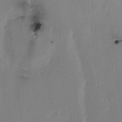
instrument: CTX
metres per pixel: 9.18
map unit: HNhu
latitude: 6.1389
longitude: 0.2929
